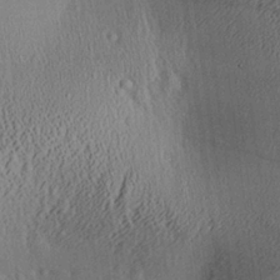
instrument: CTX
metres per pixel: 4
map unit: Aa
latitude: 26.4223
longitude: -134.7813
